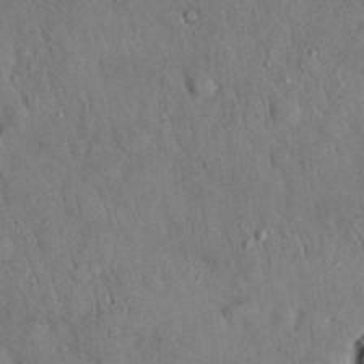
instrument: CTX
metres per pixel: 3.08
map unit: Nhu
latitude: 27.6505
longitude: -69.2159
